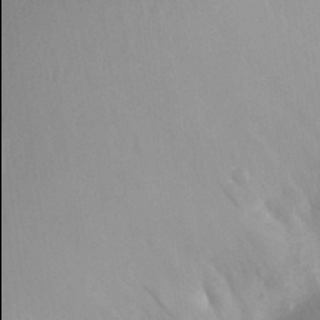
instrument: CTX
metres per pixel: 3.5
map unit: Aa
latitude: 20.1389
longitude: -145.9906
